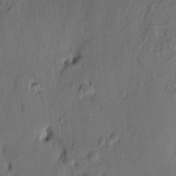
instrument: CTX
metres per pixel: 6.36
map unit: HNhu
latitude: 14.4412
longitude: 10.8030
